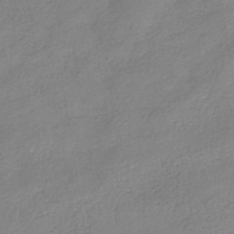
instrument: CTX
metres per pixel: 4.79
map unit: HNhu
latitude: -40.4251
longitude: 96.8786
